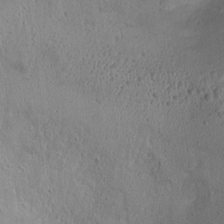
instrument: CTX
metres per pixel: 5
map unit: Ht
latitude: 0.1955
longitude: -45.2726
